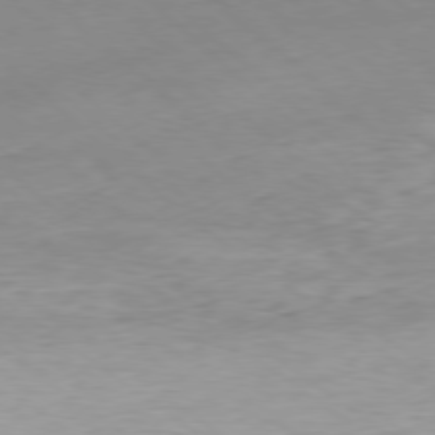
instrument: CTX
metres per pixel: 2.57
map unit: Hpe
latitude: -78.9541
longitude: 9.4832
